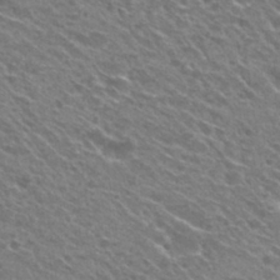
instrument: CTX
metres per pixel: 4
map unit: Nhu
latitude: 29.7827
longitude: -49.0836
